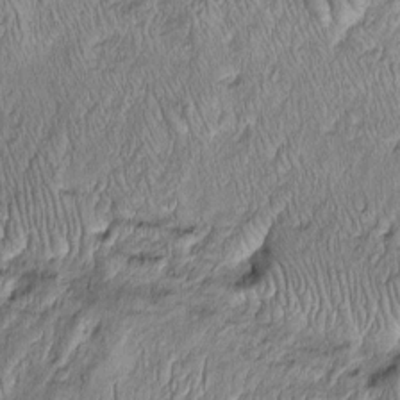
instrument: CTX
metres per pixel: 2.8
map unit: Htu
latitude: -4.7652
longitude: 158.6329
